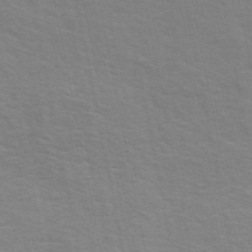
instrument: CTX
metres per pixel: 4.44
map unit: ANa
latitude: 49.3860
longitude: -74.9514
